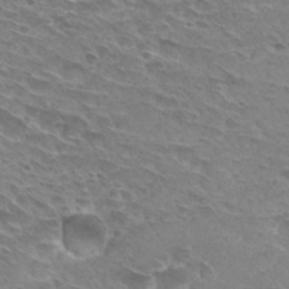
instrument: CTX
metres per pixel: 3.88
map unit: Hto
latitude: 30.2523
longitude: -42.4034
